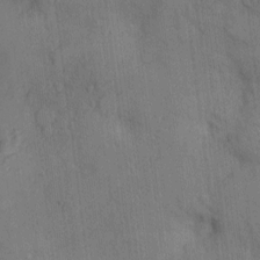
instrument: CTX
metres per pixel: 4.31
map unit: Nhu
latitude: 1.6316
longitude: -14.1578
